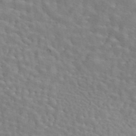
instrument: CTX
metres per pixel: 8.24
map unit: eAb
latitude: 44.4034
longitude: 112.9542
